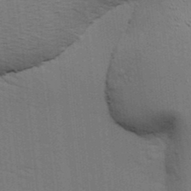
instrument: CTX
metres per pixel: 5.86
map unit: Ave
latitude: 14.2901
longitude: -102.2522
